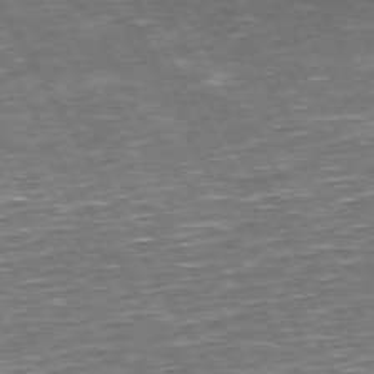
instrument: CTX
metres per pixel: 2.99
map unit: Hpe
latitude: 71.9906
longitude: -125.9906
